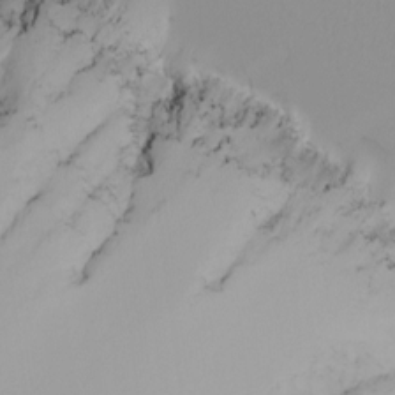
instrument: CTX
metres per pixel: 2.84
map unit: Nhu
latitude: -4.9352
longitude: -91.5938
